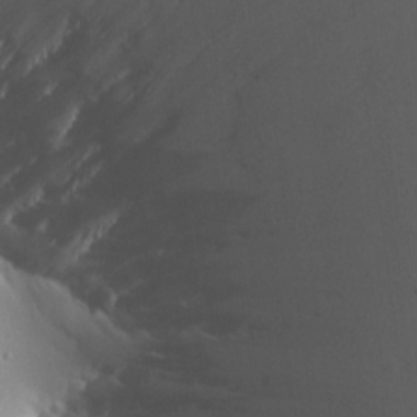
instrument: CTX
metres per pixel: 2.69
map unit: Aa
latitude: 13.8772
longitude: -142.6869
